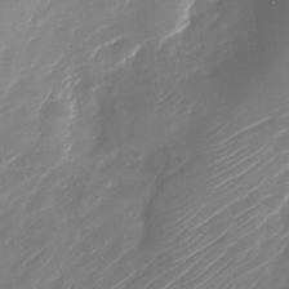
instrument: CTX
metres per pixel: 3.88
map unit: Nhu
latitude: -30.4251
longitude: -72.3468
